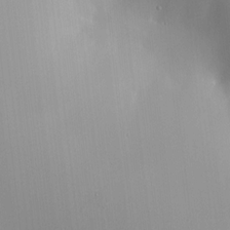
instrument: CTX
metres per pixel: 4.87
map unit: HNhu
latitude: 7.8583
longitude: 8.6329
